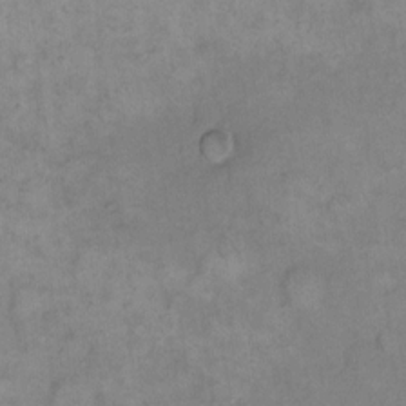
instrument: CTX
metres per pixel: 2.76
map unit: eHh
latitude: 14.9514
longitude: -65.7827
